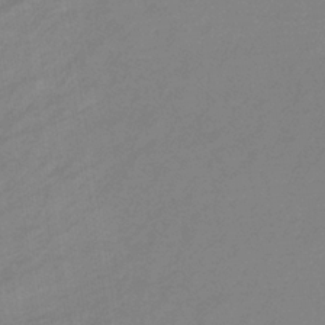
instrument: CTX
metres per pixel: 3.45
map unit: eHb
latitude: -37.8233
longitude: 78.5573
